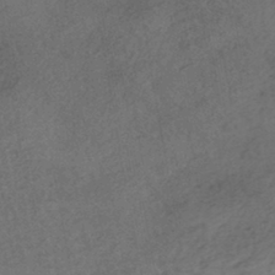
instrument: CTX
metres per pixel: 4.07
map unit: HNhu
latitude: -42.6140
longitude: 103.0109
